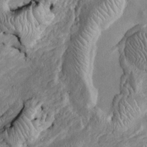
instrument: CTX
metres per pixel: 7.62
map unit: Htu
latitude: -5.7099
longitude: 157.1242
